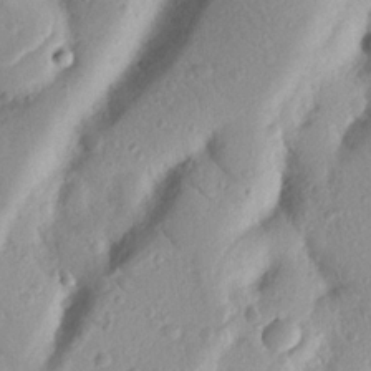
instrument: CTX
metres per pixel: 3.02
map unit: Nhu
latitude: 19.4615
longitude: -77.1403
